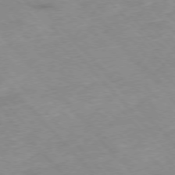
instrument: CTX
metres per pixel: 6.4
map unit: Hpe
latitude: -77.1620
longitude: -17.9528
